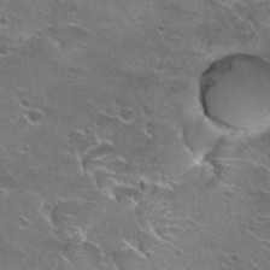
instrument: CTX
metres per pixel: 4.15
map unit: Hto
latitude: 22.6301
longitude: -41.7260
